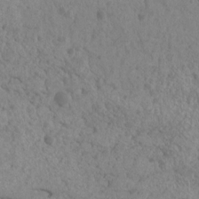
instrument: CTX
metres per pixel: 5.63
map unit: Nhu
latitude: 6.7624
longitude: -19.9150
